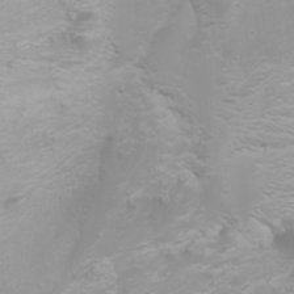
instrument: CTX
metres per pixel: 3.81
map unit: Nhu
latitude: -0.3685
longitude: -76.9702
